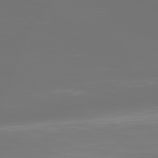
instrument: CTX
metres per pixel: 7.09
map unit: Ap
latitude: -80.1228
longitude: -58.3278
